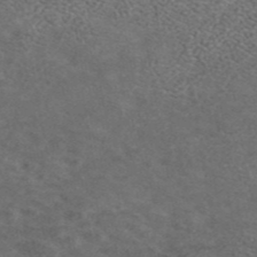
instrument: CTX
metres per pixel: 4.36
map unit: ANa
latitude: 42.4034
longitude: 25.4454
